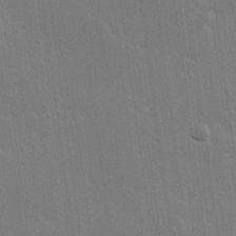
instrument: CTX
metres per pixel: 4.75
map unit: Hve
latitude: 22.9703
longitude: 146.9730
